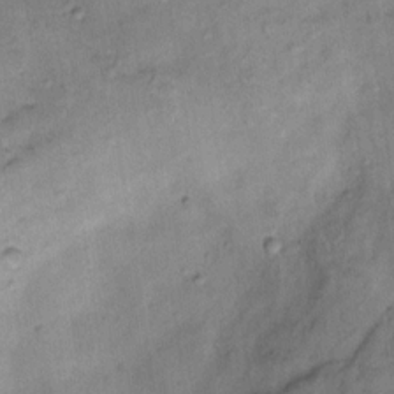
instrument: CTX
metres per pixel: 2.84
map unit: Nhu
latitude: 12.3278
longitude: -29.0458
